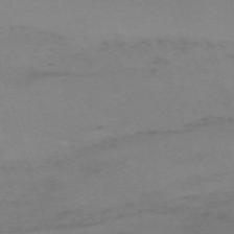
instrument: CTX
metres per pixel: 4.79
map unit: eHh
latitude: -62.2550
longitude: 51.1242
